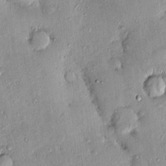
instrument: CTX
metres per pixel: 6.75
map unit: eHh
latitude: 0.0822
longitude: 15.8989
